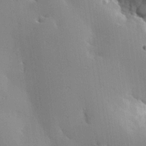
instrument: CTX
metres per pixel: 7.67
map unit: Hve
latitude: 24.8757
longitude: -91.6127
